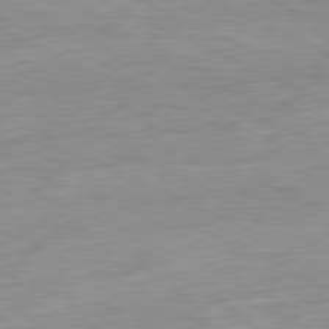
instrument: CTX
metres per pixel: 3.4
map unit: Ap
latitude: -81.6911
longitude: -77.1403
